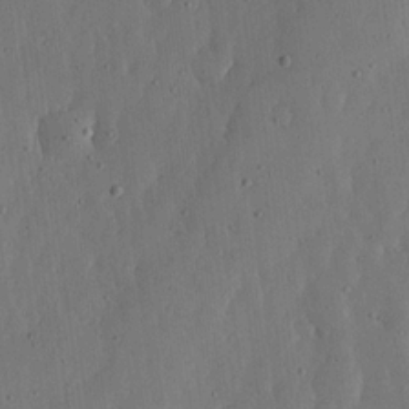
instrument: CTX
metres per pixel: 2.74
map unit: lHvf
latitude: 19.3103
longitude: -114.9324
